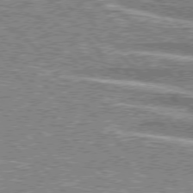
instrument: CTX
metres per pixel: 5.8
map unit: lApd
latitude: 76.3278
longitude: -80.2711
